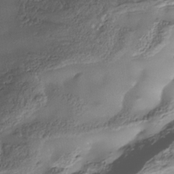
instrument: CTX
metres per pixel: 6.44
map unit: Nhe
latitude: -37.4832
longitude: -118.5357
